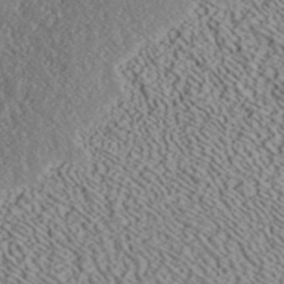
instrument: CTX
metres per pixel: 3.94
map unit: ANa
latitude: 40.1577
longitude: 19.0297
